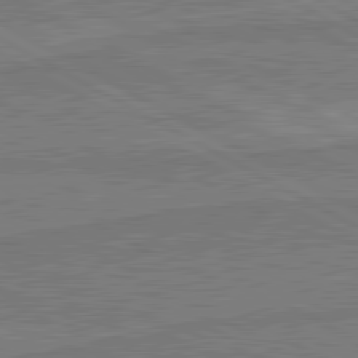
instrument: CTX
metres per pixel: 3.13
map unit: lApd
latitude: 80.8569
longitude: 168.6707
